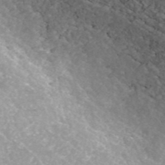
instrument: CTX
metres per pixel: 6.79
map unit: ANa
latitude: 43.9717
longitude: 24.7652
